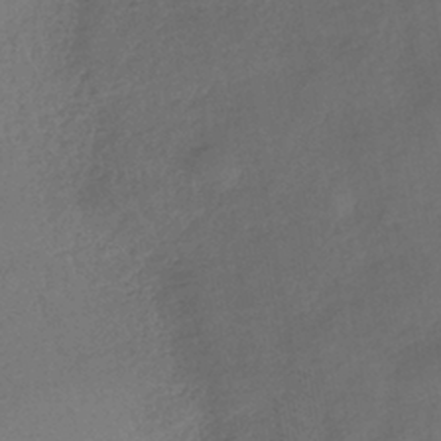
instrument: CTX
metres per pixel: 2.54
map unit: HNhu
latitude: -40.4440
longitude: 95.2187
